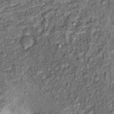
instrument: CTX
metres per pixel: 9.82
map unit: Hto
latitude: 14.2712
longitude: -34.7624
